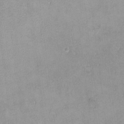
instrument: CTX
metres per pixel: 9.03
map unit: lHvf
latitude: -13.8611
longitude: -103.9906
